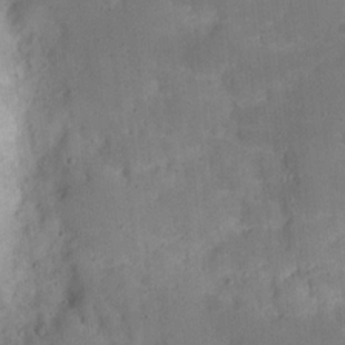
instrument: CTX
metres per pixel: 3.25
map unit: eHh
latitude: 20.2523
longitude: -63.5560
